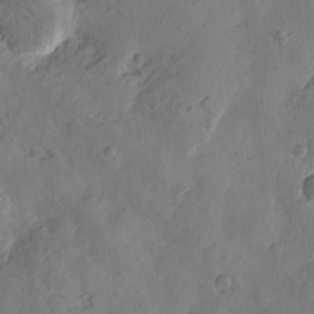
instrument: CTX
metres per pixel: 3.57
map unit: Htu
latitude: -3.1620
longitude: -176.2900
